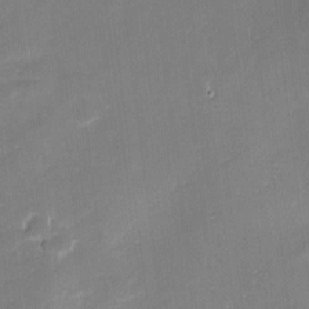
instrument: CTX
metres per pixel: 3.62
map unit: eHh
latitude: -2.4062
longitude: -81.9339
